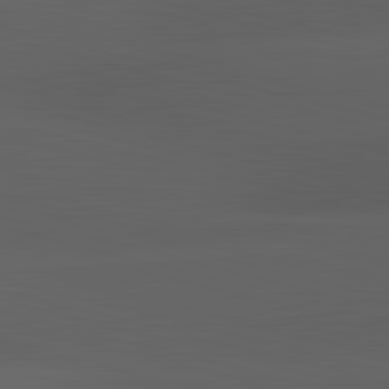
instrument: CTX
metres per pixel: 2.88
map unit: lApd
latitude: 83.6693
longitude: -132.4034
